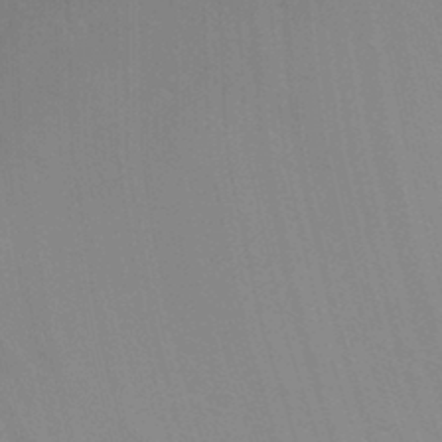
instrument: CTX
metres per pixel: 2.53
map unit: Ht
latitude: -2.8974
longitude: -27.3293
